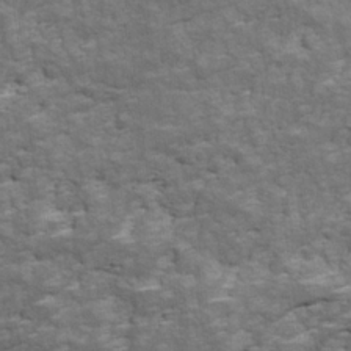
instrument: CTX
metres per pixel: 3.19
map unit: Ave
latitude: 18.0633
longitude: -135.6694
